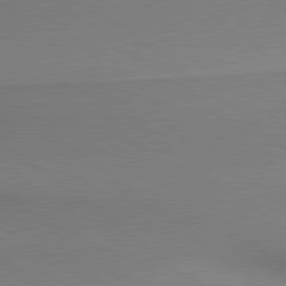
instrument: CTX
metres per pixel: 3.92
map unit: lApd
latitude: 79.2348
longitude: 179.9745
